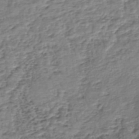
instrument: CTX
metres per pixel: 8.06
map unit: eHh
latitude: -39.8800
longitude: -29.1970
